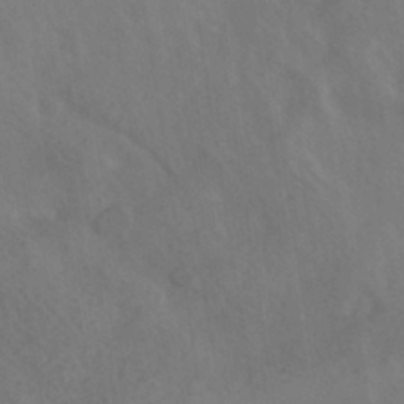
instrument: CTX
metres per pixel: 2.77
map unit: HNhu
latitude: -40.8597
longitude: 97.3321
